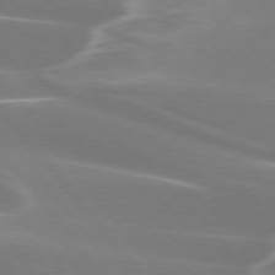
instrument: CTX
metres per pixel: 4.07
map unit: lApd
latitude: 75.2348
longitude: -62.9892
